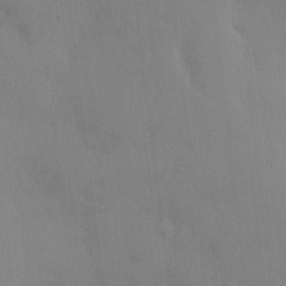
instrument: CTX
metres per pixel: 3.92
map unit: HNhu
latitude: 6.7246
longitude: -3.0458
